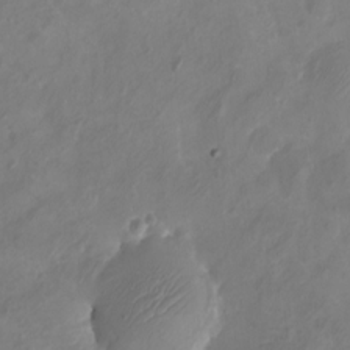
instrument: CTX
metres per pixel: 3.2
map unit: eHh
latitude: -5.7099
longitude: -77.5371
